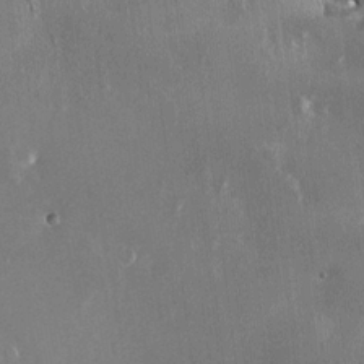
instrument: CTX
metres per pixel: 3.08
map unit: HNhu
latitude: 0.7246
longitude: 6.4062
